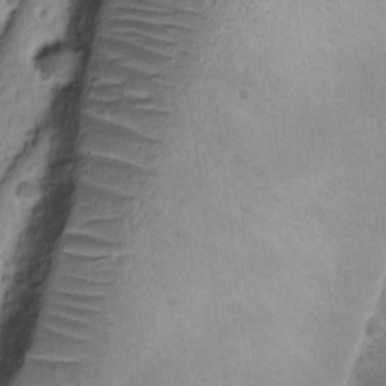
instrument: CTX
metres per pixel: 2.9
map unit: Ave
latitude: -9.4643
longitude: -119.4426
